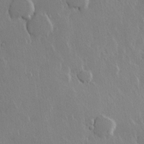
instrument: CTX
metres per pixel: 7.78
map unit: lHvf
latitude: 21.7072
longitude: 146.9164
